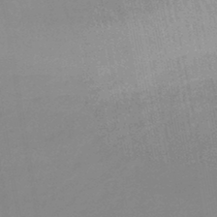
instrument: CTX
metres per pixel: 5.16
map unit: eHb
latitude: -44.4818
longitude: 88.3306
